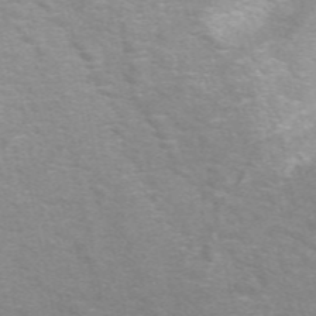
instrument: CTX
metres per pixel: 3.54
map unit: eAb
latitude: 49.0836
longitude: 118.7463
